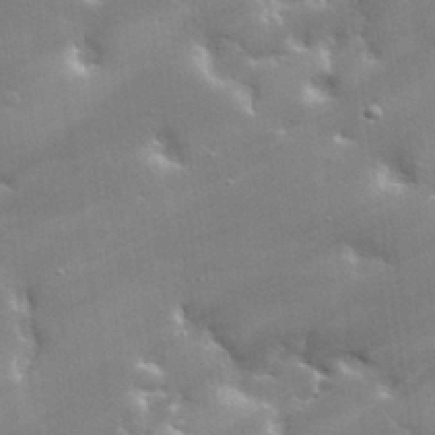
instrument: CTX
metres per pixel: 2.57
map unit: lHvf
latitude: 32.8002
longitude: -93.2915
